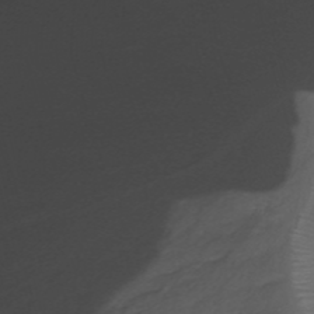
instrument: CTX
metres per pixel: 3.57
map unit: Nhu
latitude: -13.7289
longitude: -70.1578
